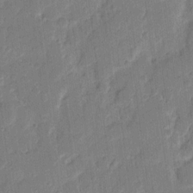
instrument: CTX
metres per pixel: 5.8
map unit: eHh
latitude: 10.5924
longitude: -65.6505
